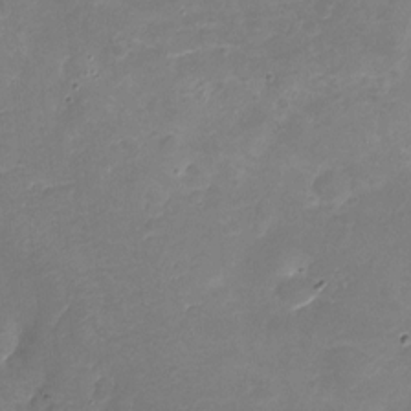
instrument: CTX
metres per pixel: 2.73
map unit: Nhu
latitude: -18.1606
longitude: -56.6301
